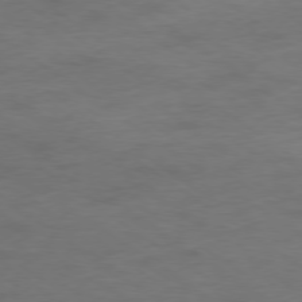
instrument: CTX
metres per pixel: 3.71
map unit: Ap
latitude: -78.5573
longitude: -75.3482
